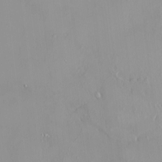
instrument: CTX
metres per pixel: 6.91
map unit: HNhu
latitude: 2.9324
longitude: 7.4265
